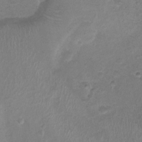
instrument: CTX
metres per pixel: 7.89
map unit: Nhu
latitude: 1.2348
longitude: -15.7639
